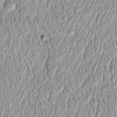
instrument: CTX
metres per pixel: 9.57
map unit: Htu
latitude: -4.4251
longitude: 158.5952
